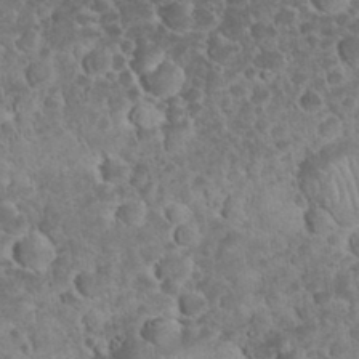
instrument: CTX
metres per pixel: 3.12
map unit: eHh
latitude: 33.5371
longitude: -64.5357
